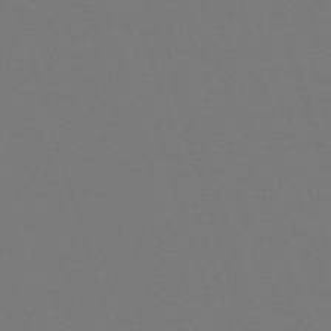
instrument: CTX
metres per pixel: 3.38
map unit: eHh
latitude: -63.2754
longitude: 52.5195
